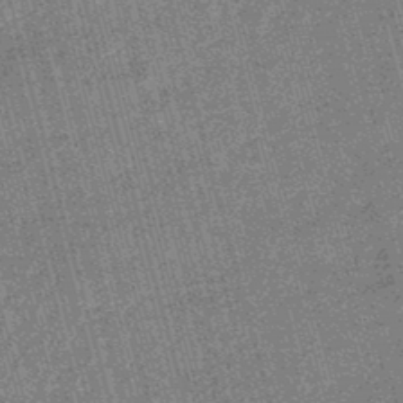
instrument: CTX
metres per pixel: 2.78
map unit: lHb
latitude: -46.3306
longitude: 78.2928
